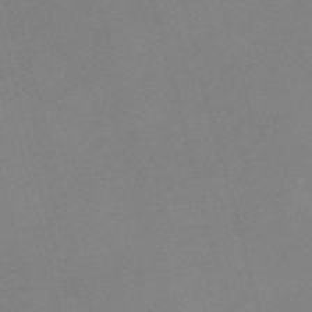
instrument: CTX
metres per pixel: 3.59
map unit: Nve
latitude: -57.5021
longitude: 64.2551
